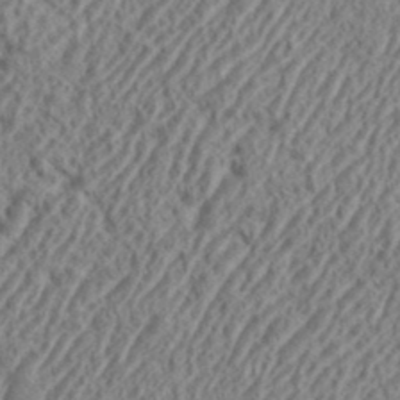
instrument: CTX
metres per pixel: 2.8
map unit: eHh
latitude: 36.7813
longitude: -137.5749
